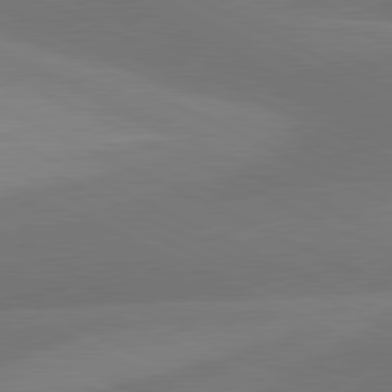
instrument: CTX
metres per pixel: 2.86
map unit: lApd
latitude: 81.1214
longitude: 126.2928
